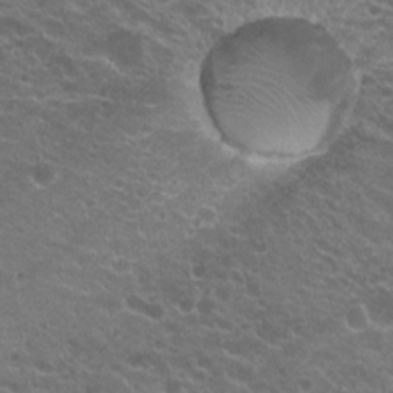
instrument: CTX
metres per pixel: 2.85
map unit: Hto
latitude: 20.9136
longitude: -34.6301
